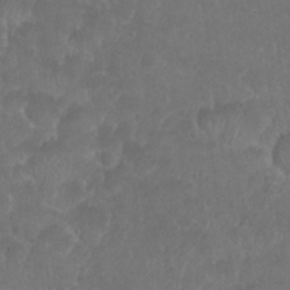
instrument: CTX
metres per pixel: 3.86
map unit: Nhu
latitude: 26.8191
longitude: -52.7813
